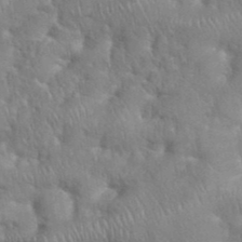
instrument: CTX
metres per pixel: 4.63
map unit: eHh
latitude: 38.8947
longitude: -57.8016
